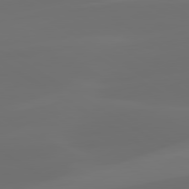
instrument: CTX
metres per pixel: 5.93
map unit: lApd
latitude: 80.2522
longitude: -91.1214
